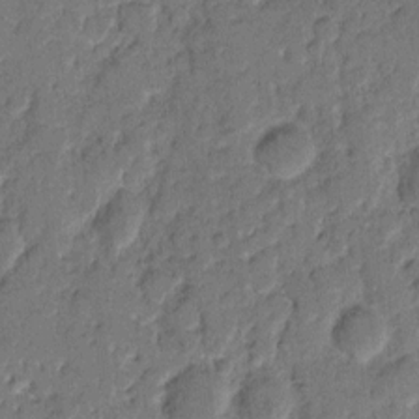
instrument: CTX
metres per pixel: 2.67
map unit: eHh
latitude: 9.6505
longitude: -65.2348
